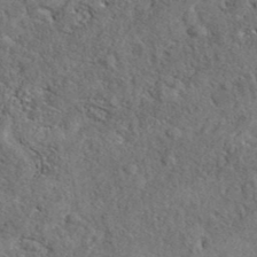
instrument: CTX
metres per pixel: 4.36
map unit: eAb
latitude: 38.7246
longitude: 112.4629
